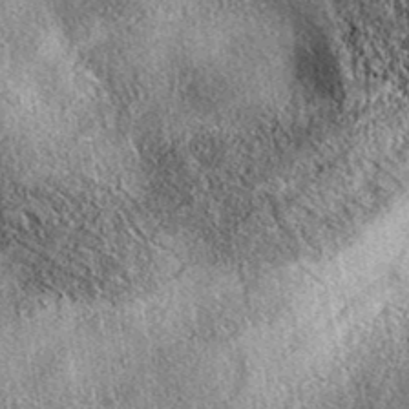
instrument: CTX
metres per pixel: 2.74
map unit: eAb
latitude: 39.0647
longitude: 108.1795
